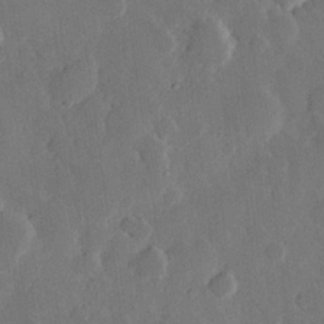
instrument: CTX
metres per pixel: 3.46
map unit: Hve
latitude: 25.1592
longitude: 150.7274
